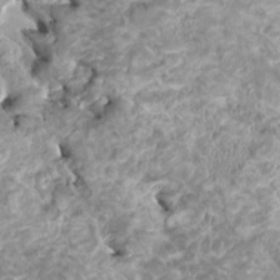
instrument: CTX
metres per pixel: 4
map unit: HNhu
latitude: 3.5938
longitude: -2.8947
